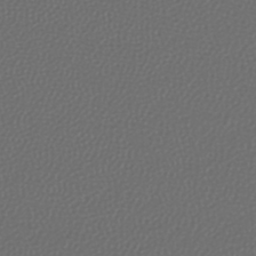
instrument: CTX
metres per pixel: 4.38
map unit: lHb
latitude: -43.5399
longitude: 71.0675
